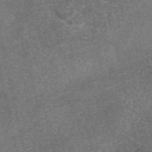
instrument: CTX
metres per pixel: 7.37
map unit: eAb
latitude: 47.4049
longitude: 104.8030
